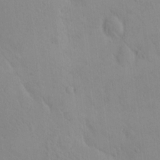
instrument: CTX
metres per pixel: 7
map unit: eHh
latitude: -0.1984
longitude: 17.6344
